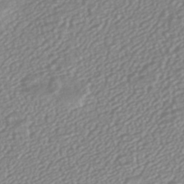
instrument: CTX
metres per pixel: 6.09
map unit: HNhu
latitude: -46.8597
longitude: 105.5021
